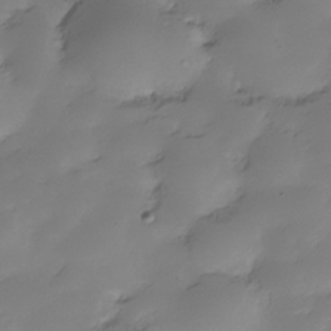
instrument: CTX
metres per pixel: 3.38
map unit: Hve
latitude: -28.7274
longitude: 91.6533
